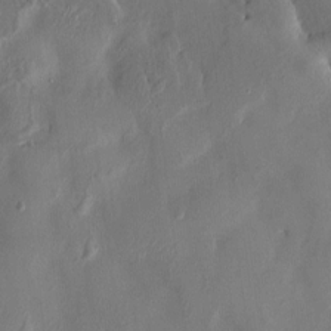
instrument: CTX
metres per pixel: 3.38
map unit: HNhu
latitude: 5.3482
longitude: -4.9136
